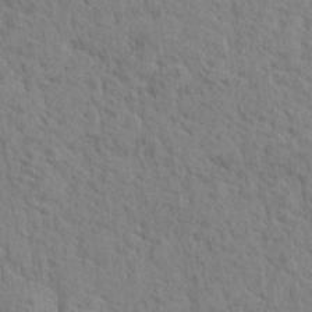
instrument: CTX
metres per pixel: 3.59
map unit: lHvf
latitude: 25.0080
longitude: 143.3509
